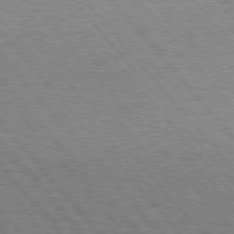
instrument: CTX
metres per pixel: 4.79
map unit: Hpe
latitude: 75.7072
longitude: -140.5167
